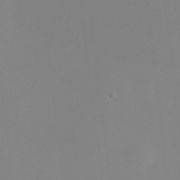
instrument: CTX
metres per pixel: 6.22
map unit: HNhu
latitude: 8.1767
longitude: 12.1606
